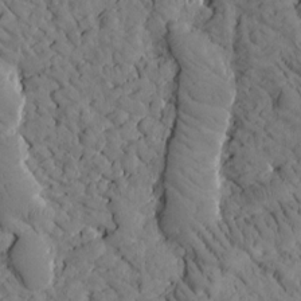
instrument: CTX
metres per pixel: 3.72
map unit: Htu
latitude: -2.2172
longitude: 174.0283
